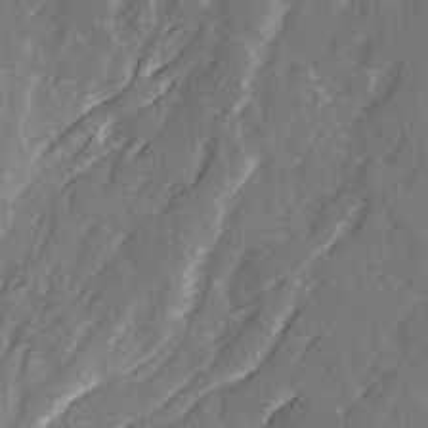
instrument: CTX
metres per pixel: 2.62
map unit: Ave
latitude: 20.9892
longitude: -132.0822
